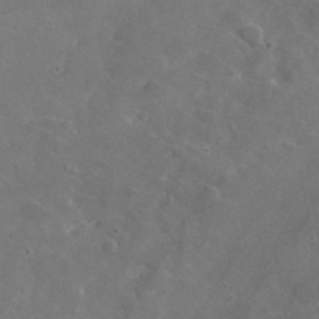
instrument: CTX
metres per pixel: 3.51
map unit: lHvf
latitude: 36.4034
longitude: -90.6679
